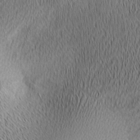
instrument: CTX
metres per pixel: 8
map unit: lAa
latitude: 1.1214
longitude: -116.1389
